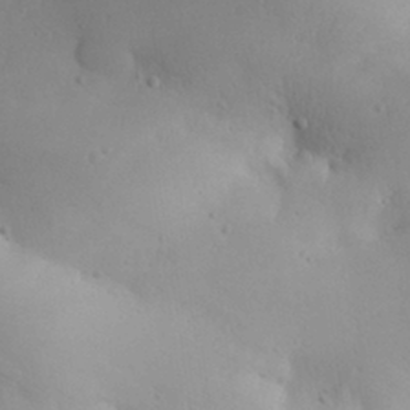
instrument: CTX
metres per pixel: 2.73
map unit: Aa
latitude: 31.0459
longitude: -143.2537
